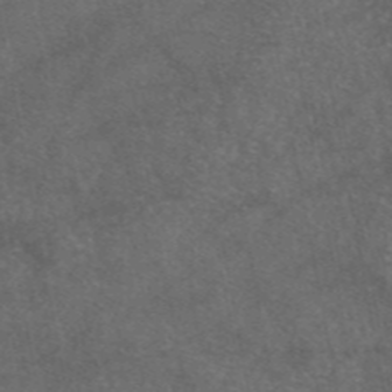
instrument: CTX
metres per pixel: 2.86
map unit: eAb
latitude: 47.2348
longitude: 111.9178
